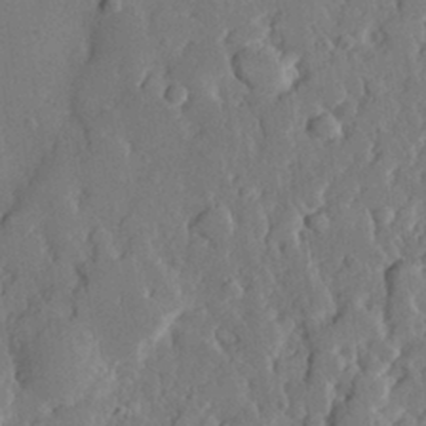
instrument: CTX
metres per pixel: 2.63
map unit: eHh
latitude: 30.2712
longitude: -78.1956
